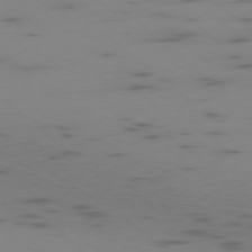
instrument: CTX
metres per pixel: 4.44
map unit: Ap
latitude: -77.0486
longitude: -67.5182
